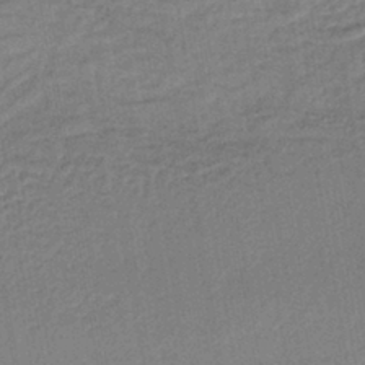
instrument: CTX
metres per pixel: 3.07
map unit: lHb
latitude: -40.7085
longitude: 60.8219
